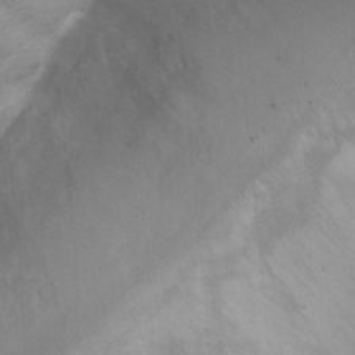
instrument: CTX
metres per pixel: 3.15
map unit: Ht
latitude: 3.0080
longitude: -28.4979
